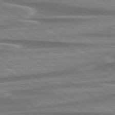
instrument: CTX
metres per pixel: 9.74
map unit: lApd
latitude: 79.4616
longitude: -114.2144
